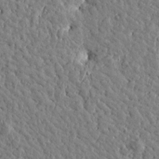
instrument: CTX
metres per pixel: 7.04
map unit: Htu
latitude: -0.1795
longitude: -178.7247
